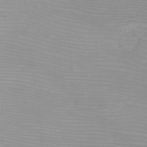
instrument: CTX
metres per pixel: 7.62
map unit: eHh
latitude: -6.1983
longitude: -79.7261
